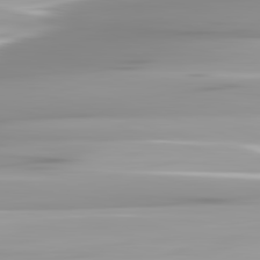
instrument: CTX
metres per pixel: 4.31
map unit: lApd
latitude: 82.6868
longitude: -138.0255
